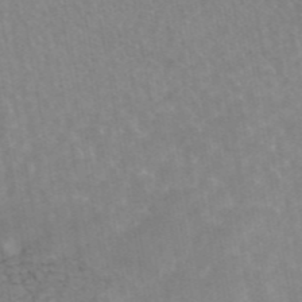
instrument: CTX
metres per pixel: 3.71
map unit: eAb
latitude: 45.1403
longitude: 122.1417
